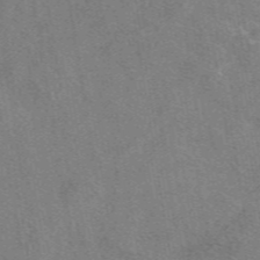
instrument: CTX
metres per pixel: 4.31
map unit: eAb
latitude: 48.7057
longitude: 115.1620
